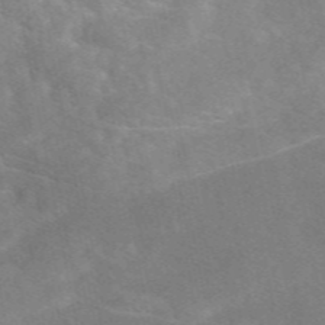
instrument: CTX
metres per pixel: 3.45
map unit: eAb
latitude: 48.7624
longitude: 119.1053
